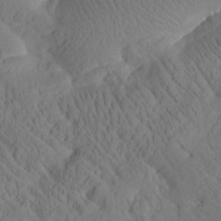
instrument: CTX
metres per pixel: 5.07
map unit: Htu
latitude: 0.7057
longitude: 176.0283
